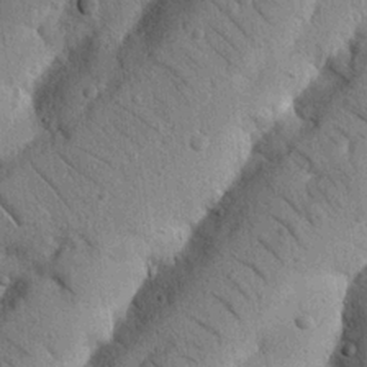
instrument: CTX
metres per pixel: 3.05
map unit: Nhu
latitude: 20.8002
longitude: -76.1955
